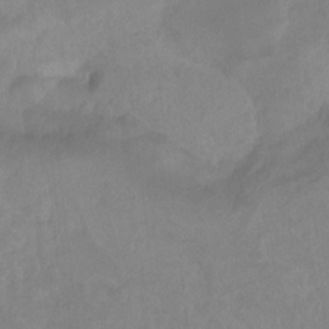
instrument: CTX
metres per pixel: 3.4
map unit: Ht
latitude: -9.5021
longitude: -39.4237
